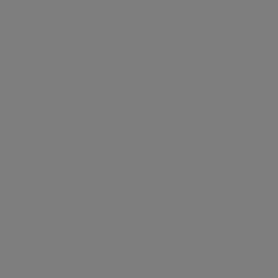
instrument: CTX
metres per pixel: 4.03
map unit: Hpe
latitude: 76.9891
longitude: -161.6316
